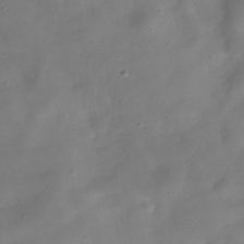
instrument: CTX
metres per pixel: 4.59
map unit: Hve
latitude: -31.7099
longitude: 94.8786
